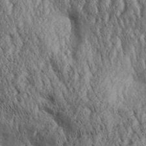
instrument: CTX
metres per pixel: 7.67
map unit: Aa
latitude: 30.4979
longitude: -137.6505
